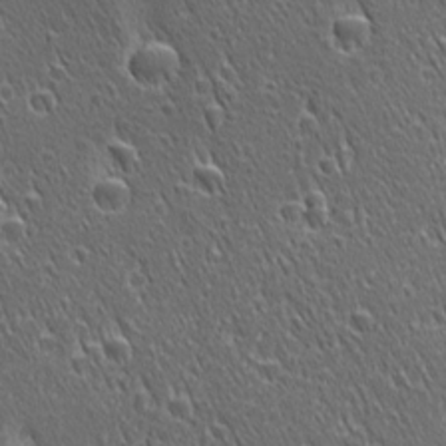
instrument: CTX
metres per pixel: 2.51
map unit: Ave
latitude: 21.2348
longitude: -137.2537
